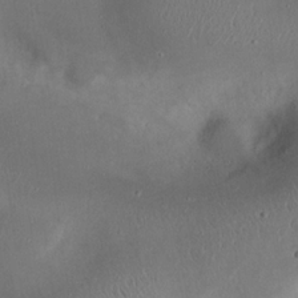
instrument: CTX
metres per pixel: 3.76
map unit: eHh
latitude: 23.6694
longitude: -70.2900
